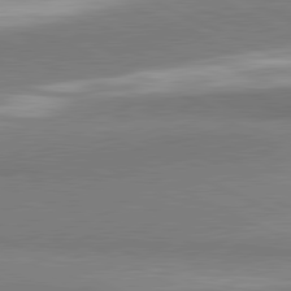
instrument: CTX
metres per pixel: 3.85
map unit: lApd
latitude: 81.5182
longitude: 162.4629
